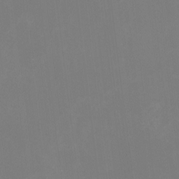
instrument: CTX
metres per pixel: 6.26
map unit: HNhu
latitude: -1.1620
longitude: -5.3104
